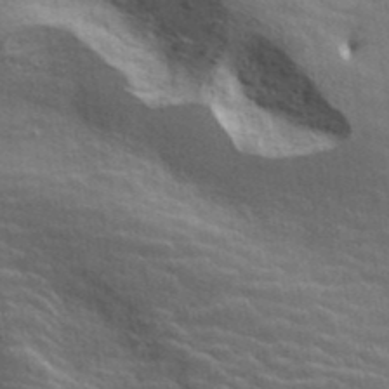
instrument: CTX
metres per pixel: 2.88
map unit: ANa
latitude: 41.5560
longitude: 17.7100
